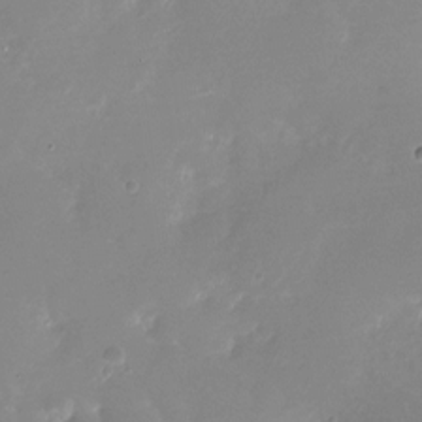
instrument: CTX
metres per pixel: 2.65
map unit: Nhu
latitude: -28.0850
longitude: -79.7828
